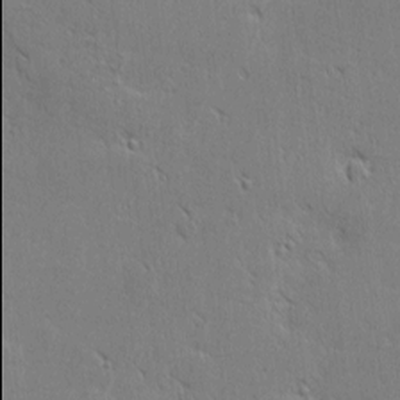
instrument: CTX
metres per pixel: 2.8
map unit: eHh
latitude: 2.1578
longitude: -77.9906
